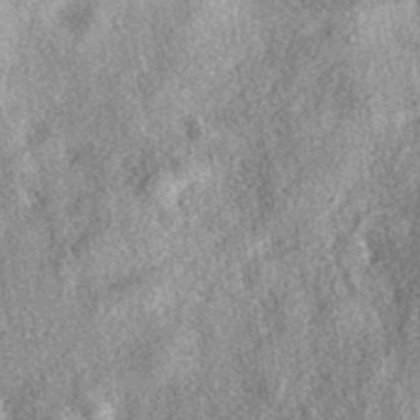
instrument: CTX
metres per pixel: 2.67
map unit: eAb
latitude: 39.2348
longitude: 106.8408
